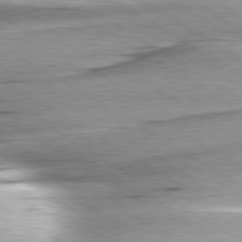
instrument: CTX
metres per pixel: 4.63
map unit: lApd
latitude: 80.1767
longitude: -156.1955
